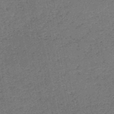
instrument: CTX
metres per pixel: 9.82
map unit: HNb
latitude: -53.6910
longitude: -39.6127
